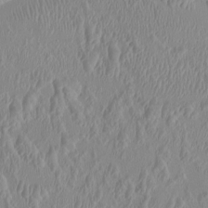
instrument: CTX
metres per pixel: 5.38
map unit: HNhu
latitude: 3.8772
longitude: -3.1592
